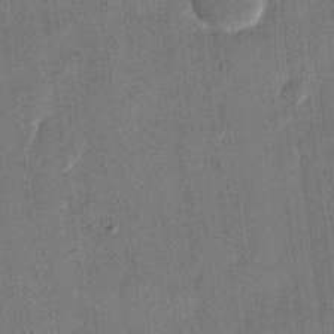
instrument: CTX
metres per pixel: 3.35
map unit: eHh
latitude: 12.6302
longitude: -68.6680
